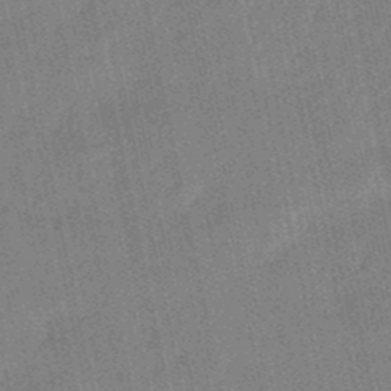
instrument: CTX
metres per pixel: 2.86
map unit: lHb
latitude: -49.5966
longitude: 80.6897
